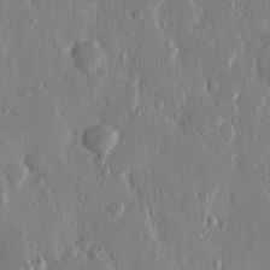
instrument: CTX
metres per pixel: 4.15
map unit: eHh
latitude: 13.0648
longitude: -70.1200
